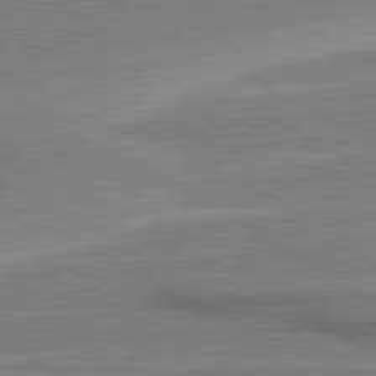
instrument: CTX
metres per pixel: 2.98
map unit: lApd
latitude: 80.5357
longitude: 141.8422
